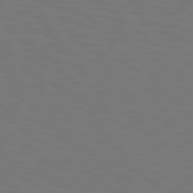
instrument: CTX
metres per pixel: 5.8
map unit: Hpe
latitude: 74.5924
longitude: -123.6316
